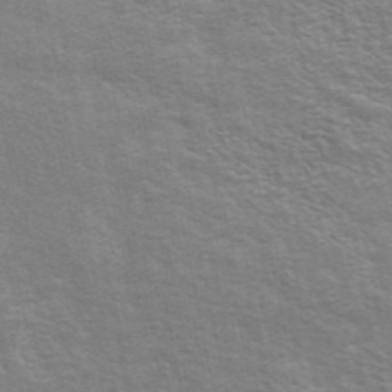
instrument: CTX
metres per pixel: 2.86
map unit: ANa
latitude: 48.1389
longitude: -76.8002
